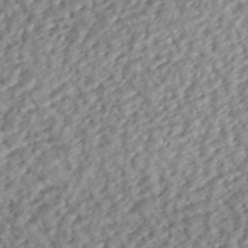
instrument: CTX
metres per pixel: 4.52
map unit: ANa
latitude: -42.4062
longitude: 109.4643
